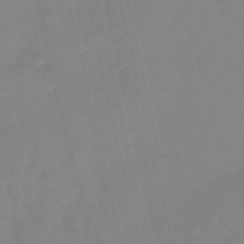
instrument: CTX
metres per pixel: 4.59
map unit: lHb
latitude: -49.0298
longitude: 76.0472
